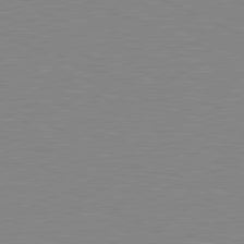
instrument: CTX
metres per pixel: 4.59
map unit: lApd
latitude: 81.0269
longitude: -172.7057
